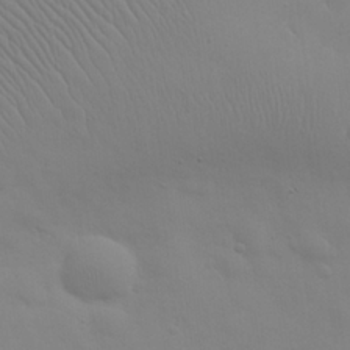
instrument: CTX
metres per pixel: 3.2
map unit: eHh
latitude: 25.4048
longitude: -65.7827
